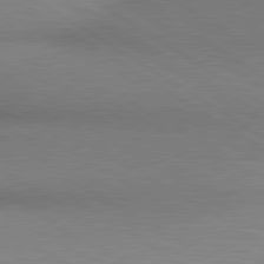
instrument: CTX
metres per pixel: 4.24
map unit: lApd
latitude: 80.5168
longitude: 131.6155
